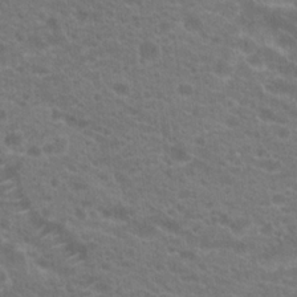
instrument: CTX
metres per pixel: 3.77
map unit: Hto
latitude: 20.3279
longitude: -37.7072
